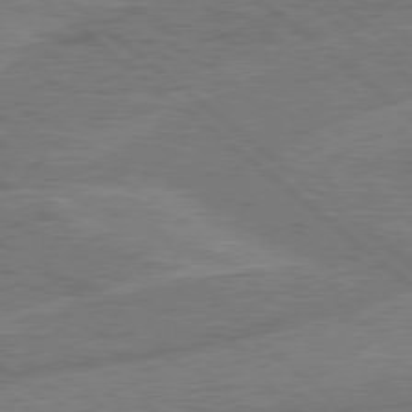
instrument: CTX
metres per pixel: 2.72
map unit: Hpe
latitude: 78.4034
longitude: -158.2523
